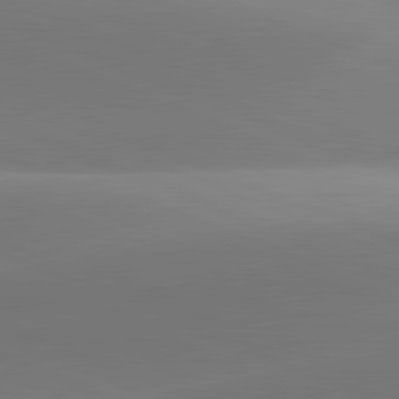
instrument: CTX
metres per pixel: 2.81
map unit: lApd
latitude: 81.6694
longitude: 141.9745
